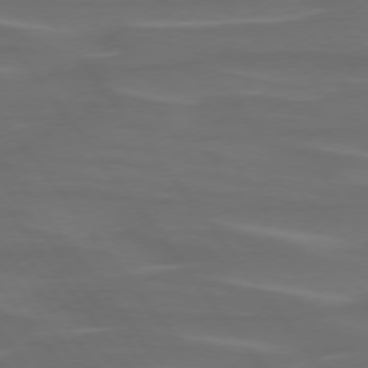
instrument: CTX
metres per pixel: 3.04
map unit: lApd
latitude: 75.2159
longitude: -79.5371
